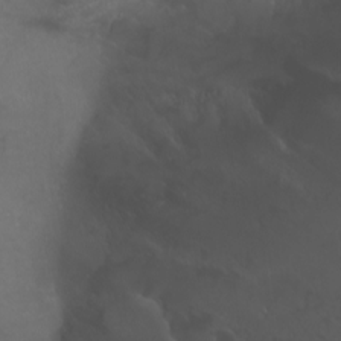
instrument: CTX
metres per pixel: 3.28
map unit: Nhu
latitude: -11.6533
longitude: -74.8947
